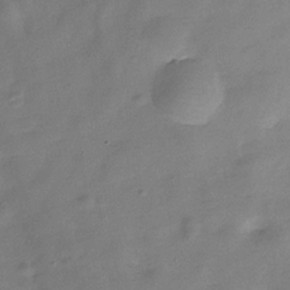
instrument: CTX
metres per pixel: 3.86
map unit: Hve
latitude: -31.6344
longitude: 93.4832
